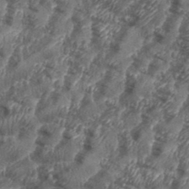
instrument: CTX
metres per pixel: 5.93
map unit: eHh
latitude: 35.8772
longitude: -137.2915
